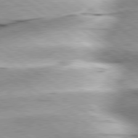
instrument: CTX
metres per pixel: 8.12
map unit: lApd
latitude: 79.2537
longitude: -155.7261
